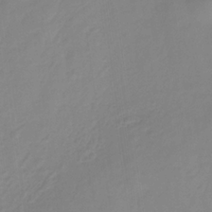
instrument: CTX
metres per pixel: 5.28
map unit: HNb
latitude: -31.7288
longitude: 59.7855
